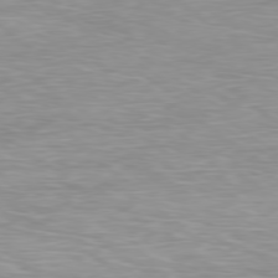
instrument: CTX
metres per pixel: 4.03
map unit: Ap
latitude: -79.1998
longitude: -93.3292
